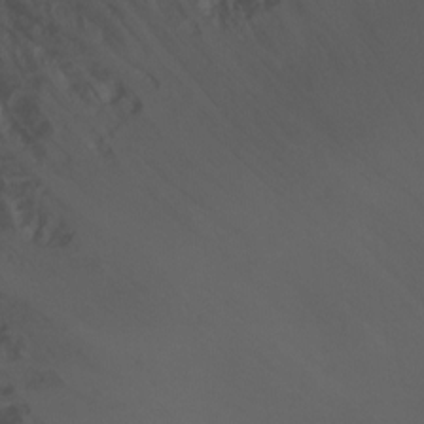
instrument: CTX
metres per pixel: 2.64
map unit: Ht
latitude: -6.9919
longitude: -31.9528
